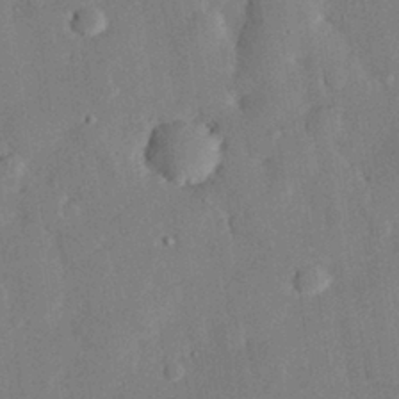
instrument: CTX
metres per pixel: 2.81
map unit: eHh
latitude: 29.4048
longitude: -81.4615
